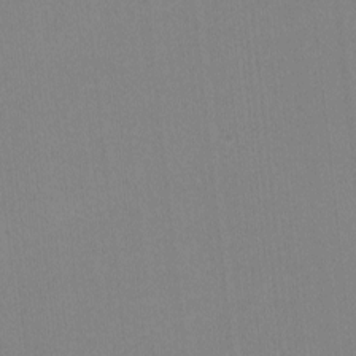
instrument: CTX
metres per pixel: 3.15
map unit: lHvf
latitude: -11.6155
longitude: -103.4237
